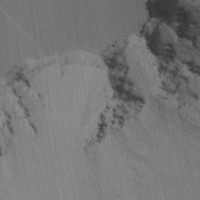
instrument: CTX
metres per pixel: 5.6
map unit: lAvf
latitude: 26.0633
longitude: -111.4616
